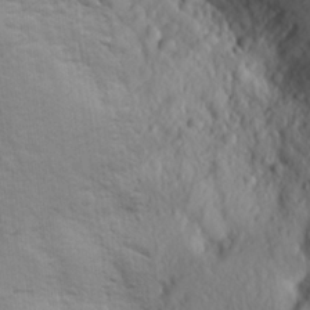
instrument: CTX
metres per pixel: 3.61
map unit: Aa
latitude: 25.8961
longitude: -147.0459
